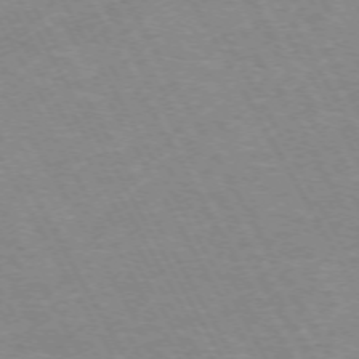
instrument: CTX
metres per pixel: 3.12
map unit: Hpe
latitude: -72.3306
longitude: 10.0850
